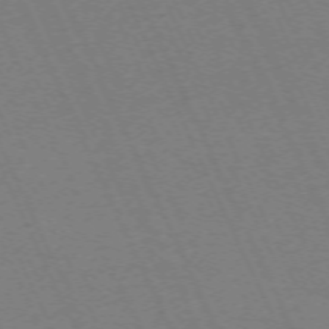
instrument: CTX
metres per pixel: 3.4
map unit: Hpe
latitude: -71.3321
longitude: 12.5196
